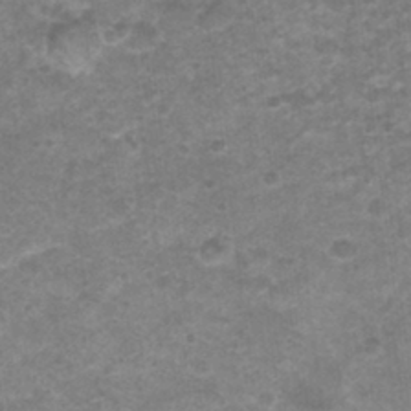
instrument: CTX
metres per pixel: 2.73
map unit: Nhu
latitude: 0.9702
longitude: -17.9150
